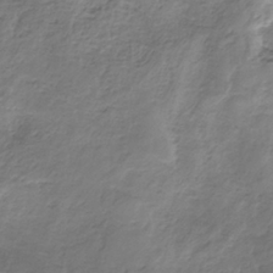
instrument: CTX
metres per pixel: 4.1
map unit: HNb
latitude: -33.5966
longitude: 58.1038
